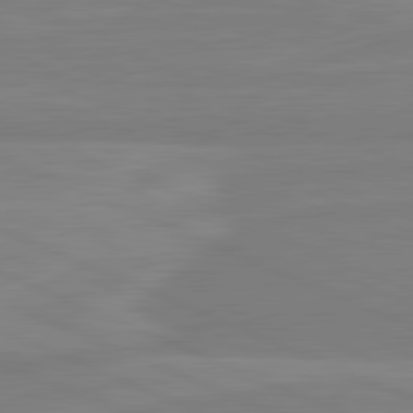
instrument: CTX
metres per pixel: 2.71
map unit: lApd
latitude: 81.8205
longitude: -173.4804
